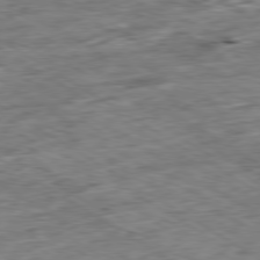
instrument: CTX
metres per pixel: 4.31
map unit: Ap
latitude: -80.2173
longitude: -84.9703
